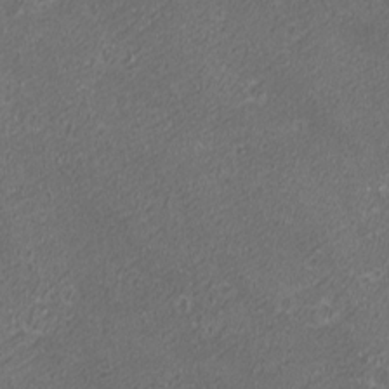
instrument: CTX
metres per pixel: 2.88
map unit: eHh
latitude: -1.1620
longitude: -78.5924
